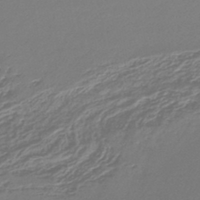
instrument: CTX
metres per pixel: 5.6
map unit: lHb
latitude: -45.0298
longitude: 73.5588
